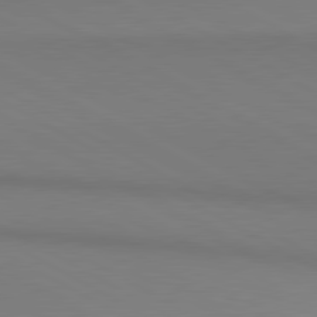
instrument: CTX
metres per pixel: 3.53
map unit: lApd
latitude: 80.6868
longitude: 146.6896
